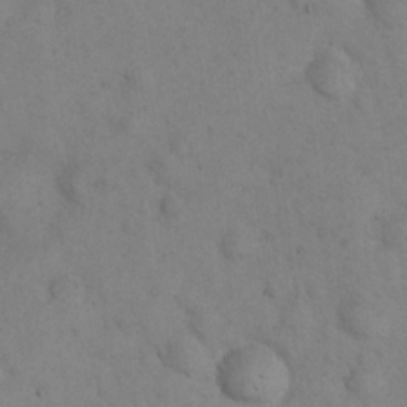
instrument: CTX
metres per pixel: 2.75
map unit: eHh
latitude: 22.3467
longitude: -59.1970
